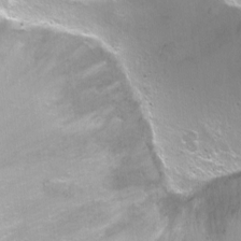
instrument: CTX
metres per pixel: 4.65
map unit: Nhu
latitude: -8.1795
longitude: -43.2348
